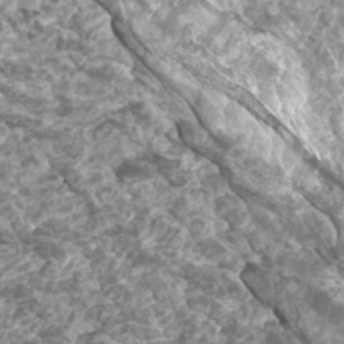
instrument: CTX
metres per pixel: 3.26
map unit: Htu
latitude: 3.4048
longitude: -20.8380
